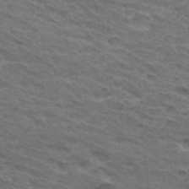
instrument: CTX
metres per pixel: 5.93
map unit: Hto
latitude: 32.2145
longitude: -46.2901
